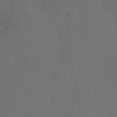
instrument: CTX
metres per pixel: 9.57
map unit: lHvf
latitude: 20.1200
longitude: 145.3132
